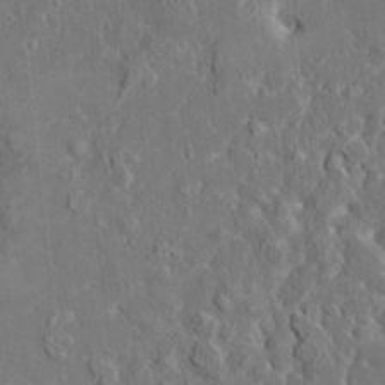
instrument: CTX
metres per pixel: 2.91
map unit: HNhu
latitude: 6.6113
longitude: -4.7057
